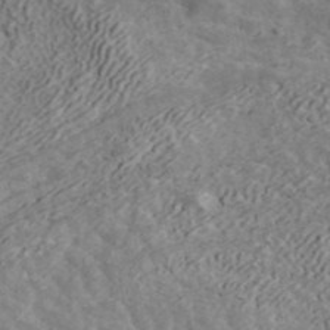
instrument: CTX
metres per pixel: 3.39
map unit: ANa
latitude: 42.2523
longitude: 16.8030
